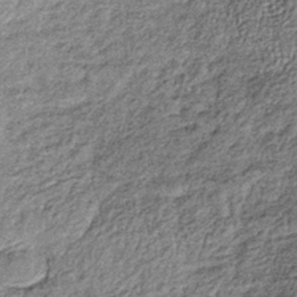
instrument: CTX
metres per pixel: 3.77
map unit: lHb
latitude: -38.8408
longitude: 65.5588
